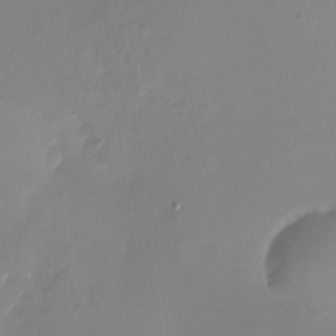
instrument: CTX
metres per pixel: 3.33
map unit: Nhu
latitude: -28.2173
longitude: -79.7261
